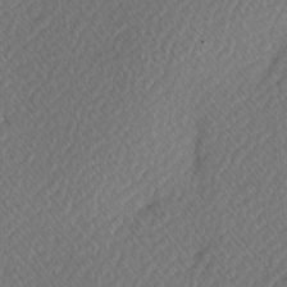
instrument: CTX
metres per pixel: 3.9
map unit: Hve
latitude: 12.5546
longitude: -90.2711
